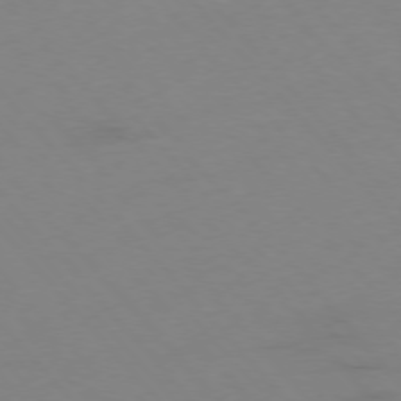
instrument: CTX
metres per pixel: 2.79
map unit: Hpe
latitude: -76.4629
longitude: -19.7071
